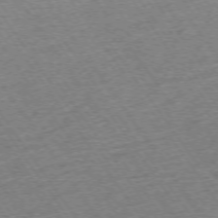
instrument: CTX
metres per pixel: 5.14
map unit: Ap
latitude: -74.6330
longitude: -89.2537
